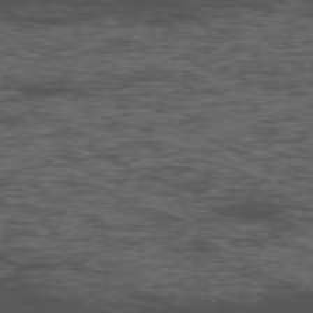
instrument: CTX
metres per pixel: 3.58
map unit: Ap
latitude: -76.3495
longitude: -83.1403
